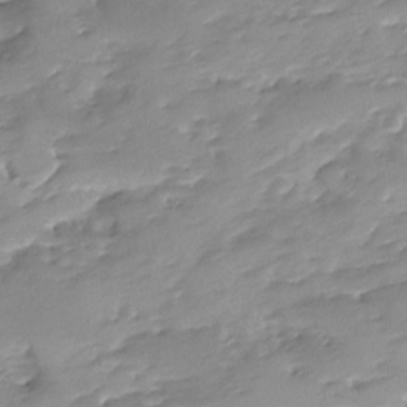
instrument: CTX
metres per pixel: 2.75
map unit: Ave
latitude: -8.0850
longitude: -117.3104
